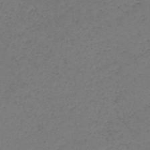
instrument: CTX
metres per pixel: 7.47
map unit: lHb
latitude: -39.1620
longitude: 73.3509
